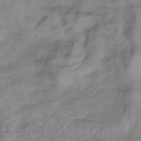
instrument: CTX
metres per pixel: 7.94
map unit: eHb
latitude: -33.5777
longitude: 75.4833
